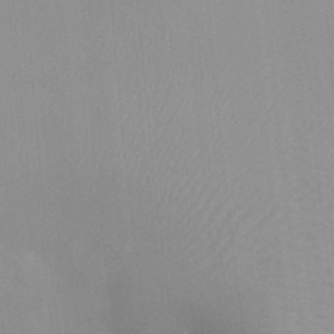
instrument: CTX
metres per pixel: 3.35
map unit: HNhu
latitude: 7.1592
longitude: -1.8205
